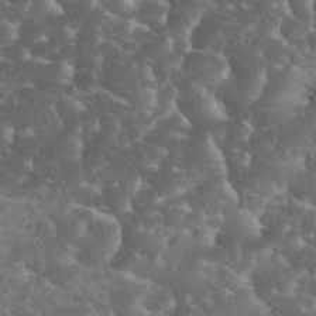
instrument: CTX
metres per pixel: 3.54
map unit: eHh
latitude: 34.8947
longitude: -65.3671
